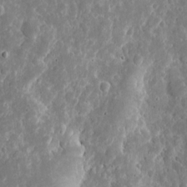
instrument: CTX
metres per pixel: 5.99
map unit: eHh
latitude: 9.6505
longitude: -72.0822
